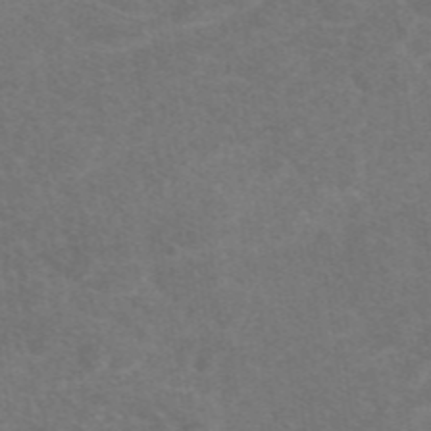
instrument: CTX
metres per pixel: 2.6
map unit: eAb
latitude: 47.5749
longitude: 115.4076
